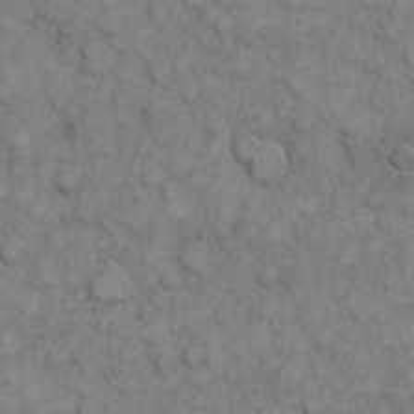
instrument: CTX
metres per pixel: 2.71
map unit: eHh
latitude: 6.7624
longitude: -64.9136
